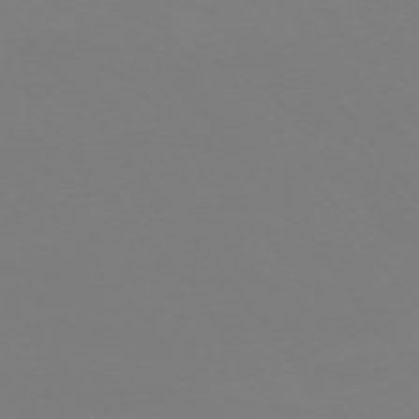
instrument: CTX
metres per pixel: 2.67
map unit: Ap
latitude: -74.5385
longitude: -76.9136
